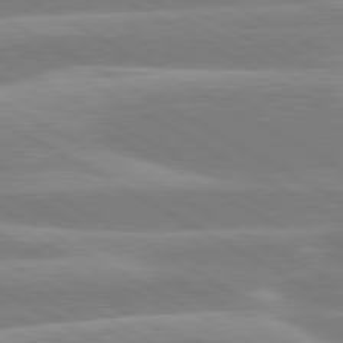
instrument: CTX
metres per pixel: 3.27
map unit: lApd
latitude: 80.3089
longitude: -134.0444
